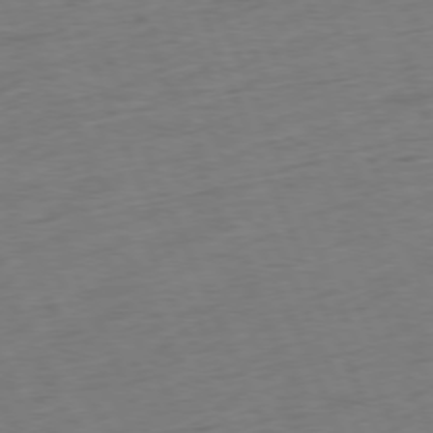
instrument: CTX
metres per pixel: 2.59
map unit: Ap
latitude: -76.6330
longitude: -72.8191
